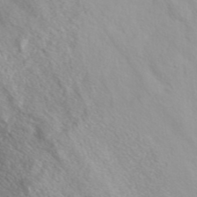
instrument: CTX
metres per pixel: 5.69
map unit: ANa
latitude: 37.1214
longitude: 13.7856
